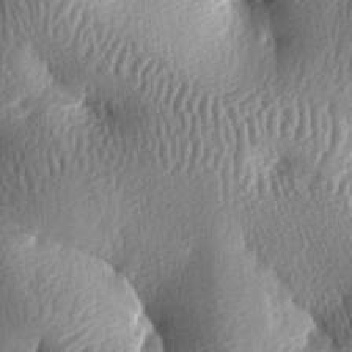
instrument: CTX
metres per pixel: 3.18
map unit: lAa
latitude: -7.3132
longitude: -126.8002
